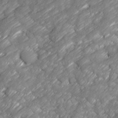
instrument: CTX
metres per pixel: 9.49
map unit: Ave
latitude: 16.8380
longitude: -135.3103
